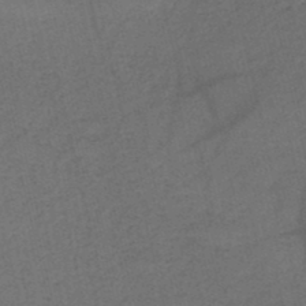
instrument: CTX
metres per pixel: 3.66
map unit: HNb
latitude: -47.8233
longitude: -41.3670
